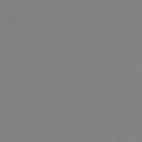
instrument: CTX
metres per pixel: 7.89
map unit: eHb
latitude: -50.5385
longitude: 75.5588
